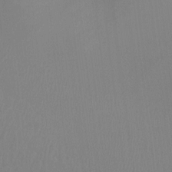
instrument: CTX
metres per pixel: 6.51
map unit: Ht
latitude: -3.5777
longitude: -17.6883
